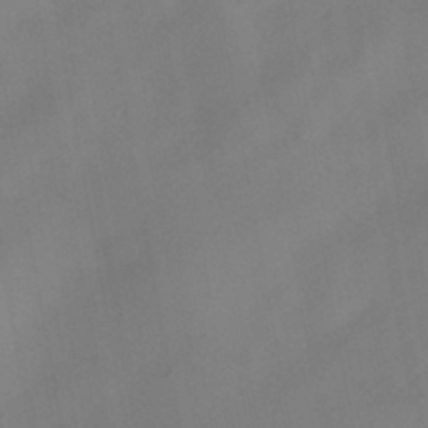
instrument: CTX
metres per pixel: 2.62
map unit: HNhu
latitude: -41.7100
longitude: 101.7666
